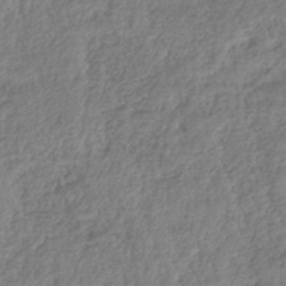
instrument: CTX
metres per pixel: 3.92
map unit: lHb
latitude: -40.4629
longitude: 73.6722
